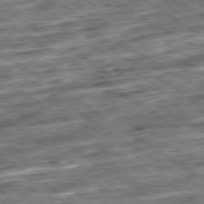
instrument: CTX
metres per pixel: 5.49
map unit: Ap
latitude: -79.6344
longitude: -51.2348
